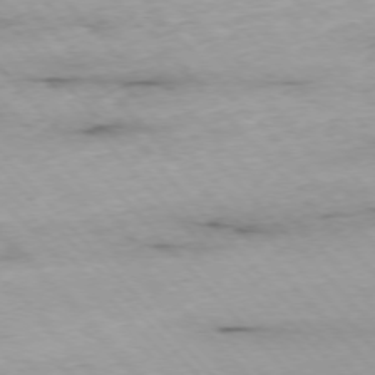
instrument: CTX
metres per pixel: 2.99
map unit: Ap
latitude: -76.3684
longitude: -89.8962
